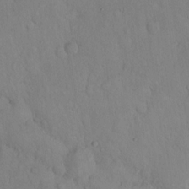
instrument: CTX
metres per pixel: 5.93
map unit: Hto
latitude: 12.7813
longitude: -56.4601
